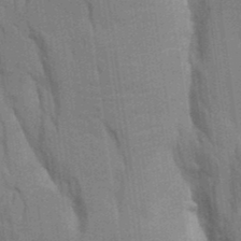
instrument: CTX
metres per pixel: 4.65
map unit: Aa
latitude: 9.3860
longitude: -126.5546
